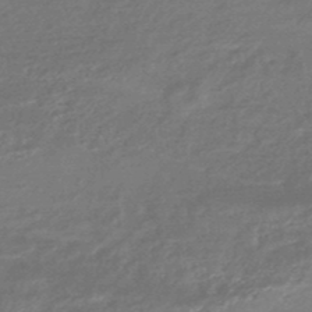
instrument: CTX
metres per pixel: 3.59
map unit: HNhu
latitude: -46.5196
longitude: 90.0283
